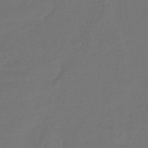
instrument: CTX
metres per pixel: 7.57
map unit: eHb
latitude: -43.6532
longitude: 86.5007
